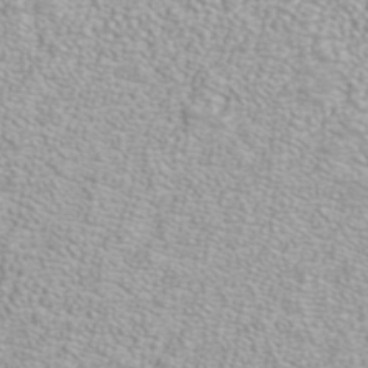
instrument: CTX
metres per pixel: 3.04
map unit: ANa
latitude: 39.8583
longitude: 23.8800
